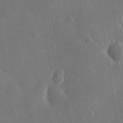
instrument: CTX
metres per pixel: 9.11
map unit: eHh
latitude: 30.6491
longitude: -78.5357
